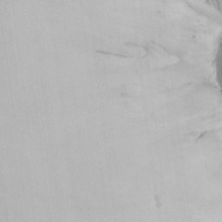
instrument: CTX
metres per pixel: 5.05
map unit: Aa
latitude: 23.8583
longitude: -127.5371
